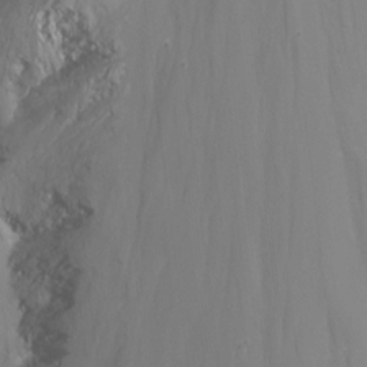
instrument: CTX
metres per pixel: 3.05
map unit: Nhu
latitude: -15.6911
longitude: -54.6112
